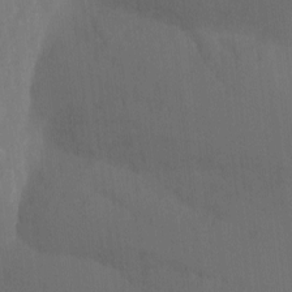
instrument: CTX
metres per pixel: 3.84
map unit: Nhu
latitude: -11.0109
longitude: -75.4426
